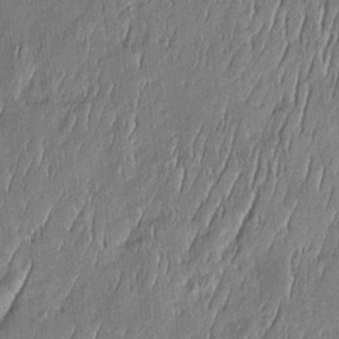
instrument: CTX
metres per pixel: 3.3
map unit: Htu
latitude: -6.1605
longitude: 175.3131
